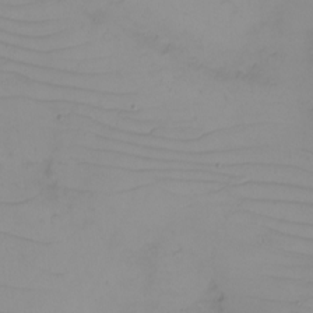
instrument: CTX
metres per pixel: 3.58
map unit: eHh
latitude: -6.2550
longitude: -79.9528
